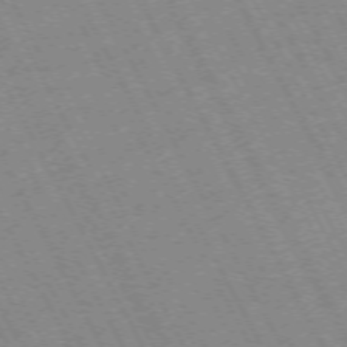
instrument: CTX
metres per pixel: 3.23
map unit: Hpe
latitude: -72.2739
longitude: 10.6330
